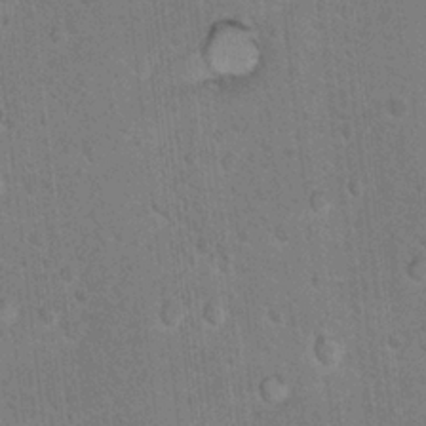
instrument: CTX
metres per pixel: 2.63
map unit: Hto
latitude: 12.2334
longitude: -36.4601
